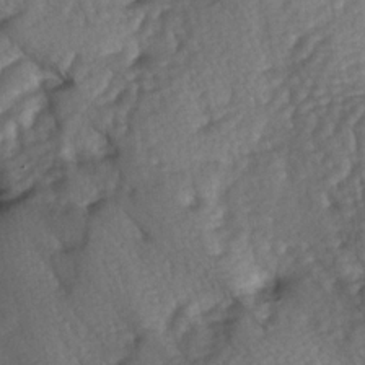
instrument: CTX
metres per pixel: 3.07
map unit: lAa
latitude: -5.6533
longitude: -126.2712
